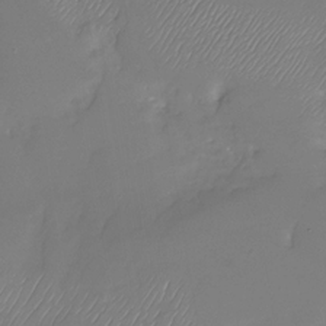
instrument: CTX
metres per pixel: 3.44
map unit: Nhu
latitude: -30.3306
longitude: -63.5560
